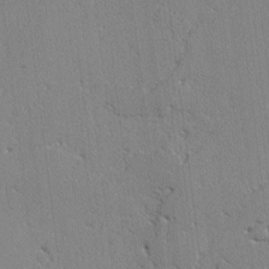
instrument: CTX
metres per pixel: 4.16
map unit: lAvf
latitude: -2.7274
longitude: -108.6679
